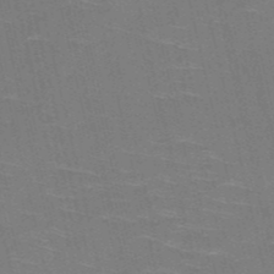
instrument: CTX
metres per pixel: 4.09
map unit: HNb
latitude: -51.7289
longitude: -44.8947
